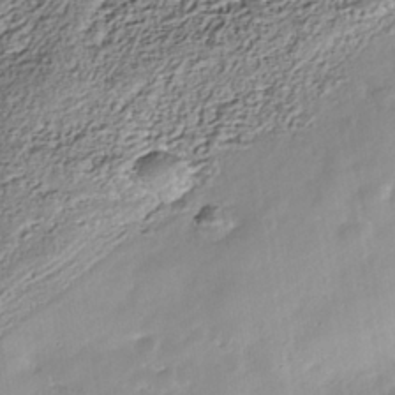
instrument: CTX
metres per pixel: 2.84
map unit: Nhe
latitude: -39.3321
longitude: -117.0836
